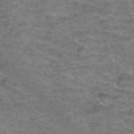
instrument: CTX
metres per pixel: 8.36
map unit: Hto
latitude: 38.1956
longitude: -41.3859
